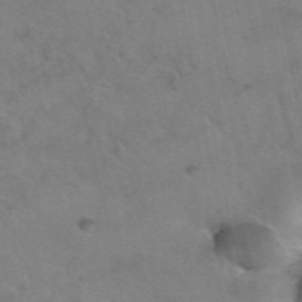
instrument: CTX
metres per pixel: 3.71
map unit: Hto
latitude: 39.3671
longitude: -41.3670
